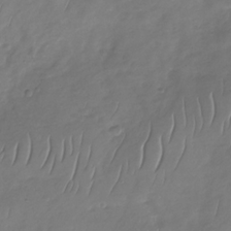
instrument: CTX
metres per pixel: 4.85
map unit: Nhu
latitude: -29.8045
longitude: -58.9703
